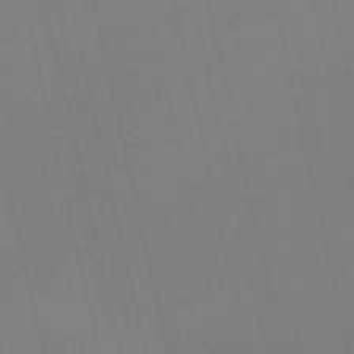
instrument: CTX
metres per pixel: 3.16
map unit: Nve
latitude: -58.9163
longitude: 50.8030
